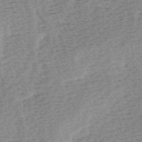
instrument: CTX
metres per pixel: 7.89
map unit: Ave
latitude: 0.5923
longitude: -115.1970
